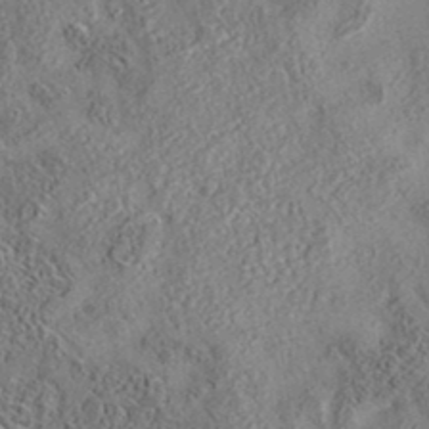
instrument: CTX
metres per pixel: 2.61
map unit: eAb
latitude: 35.4426
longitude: 108.7652
